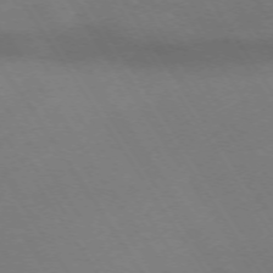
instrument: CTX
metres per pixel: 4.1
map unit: Hpe
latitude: -72.6140
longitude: 11.5966
